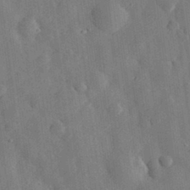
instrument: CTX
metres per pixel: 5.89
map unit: eHh
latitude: 31.1026
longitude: -76.9324
